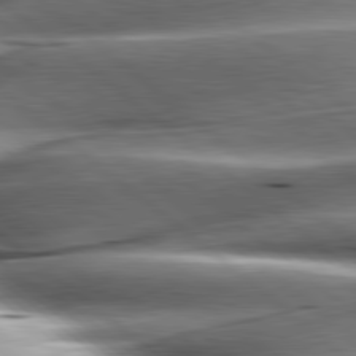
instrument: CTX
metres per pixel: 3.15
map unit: lApd
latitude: 80.2711
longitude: -143.4616
